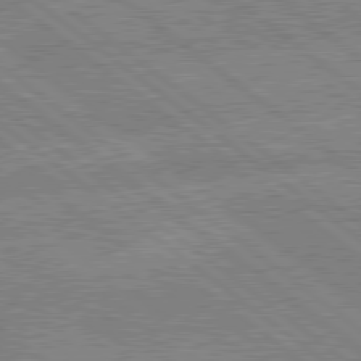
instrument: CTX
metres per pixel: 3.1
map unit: lApd
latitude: 79.1781
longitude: -144.1011
